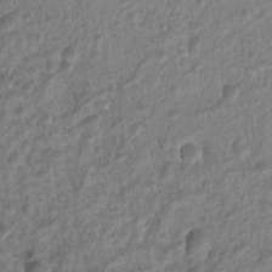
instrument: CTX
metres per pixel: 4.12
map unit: Nhu
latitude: 8.1011
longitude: -21.9528
